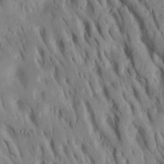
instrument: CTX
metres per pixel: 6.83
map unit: Htu
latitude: -7.9178
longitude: 145.2376
